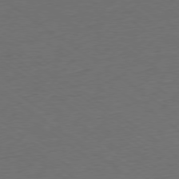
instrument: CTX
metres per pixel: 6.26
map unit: Ap
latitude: -78.7652
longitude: -94.7624
